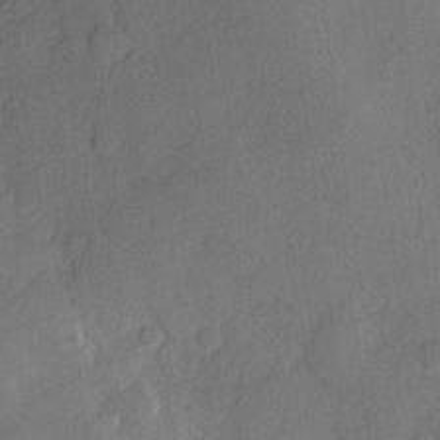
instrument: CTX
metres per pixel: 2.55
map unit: Hve
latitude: 18.1766
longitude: 150.8408
